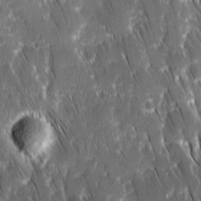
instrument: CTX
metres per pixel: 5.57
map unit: Ave
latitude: 9.2726
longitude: -104.7624
